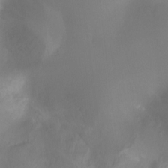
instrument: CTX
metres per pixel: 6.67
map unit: Ht
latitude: -17.5588
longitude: -46.3657
